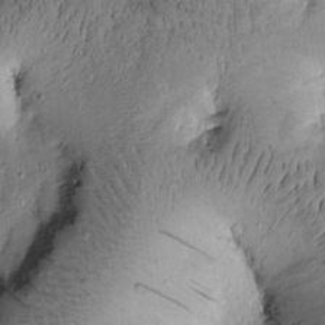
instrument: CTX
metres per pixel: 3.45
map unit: Htu
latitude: -2.2361
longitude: 171.1620
